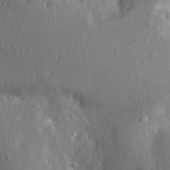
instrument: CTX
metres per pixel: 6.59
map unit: Aa
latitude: 23.8583
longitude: -147.2915
